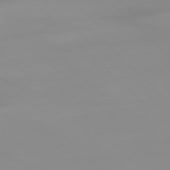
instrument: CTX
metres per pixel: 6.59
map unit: Ap
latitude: -77.5399
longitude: -82.2522
